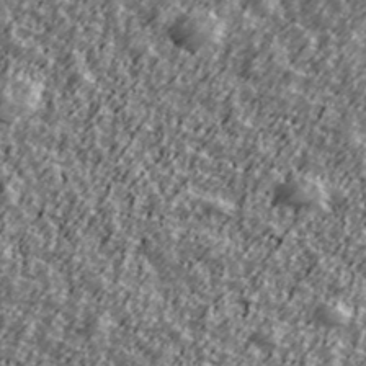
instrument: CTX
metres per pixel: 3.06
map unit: Ave
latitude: 42.2523
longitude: -113.5182
